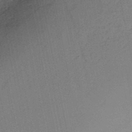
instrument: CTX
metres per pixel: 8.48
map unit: HNb
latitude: -48.5196
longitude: -39.8772
